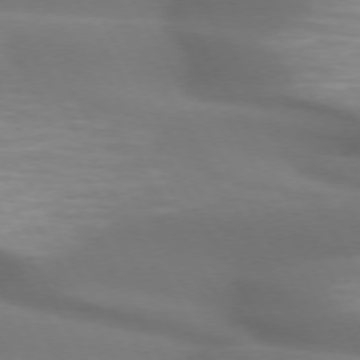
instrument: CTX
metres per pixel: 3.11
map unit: lApd
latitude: 72.7247
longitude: -49.5182
